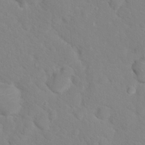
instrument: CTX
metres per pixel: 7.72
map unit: Hto
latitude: 17.6127
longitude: -36.3279
